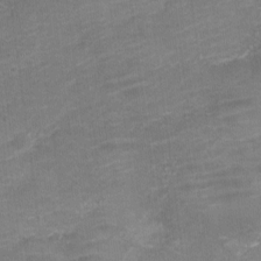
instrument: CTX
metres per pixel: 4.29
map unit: Nve
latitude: -18.3306
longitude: 106.7463
